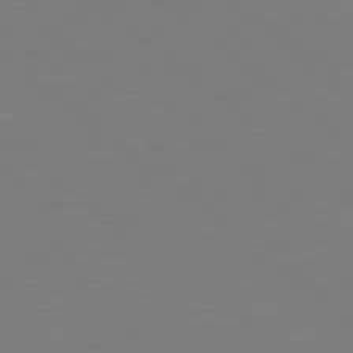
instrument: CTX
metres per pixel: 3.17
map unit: Hpe
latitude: 78.8569
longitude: -165.9339
